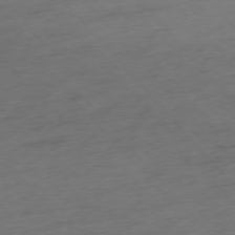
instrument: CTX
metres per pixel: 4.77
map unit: Hpe
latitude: -76.2739
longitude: -14.7247
